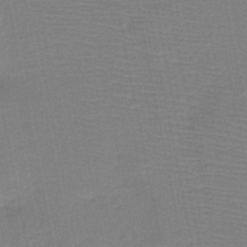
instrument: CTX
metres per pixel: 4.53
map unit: HNb
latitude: -49.2565
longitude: -43.2726
